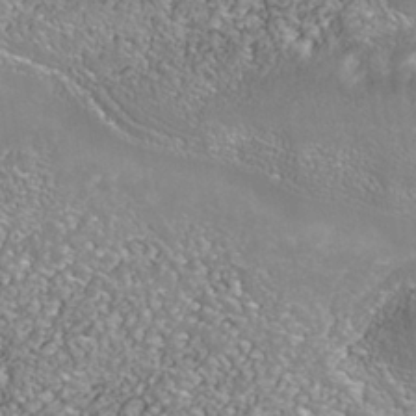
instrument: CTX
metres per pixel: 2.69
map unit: Nhe
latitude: -39.6155
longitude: -117.3860
